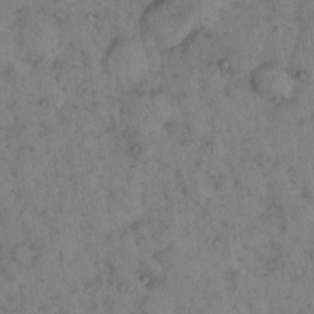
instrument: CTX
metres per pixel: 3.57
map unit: eHh
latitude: 15.5183
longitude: -64.3089
